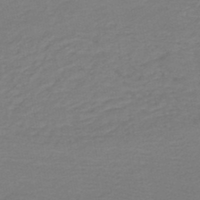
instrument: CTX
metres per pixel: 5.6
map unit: HNb
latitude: -47.4265
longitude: 56.0472
